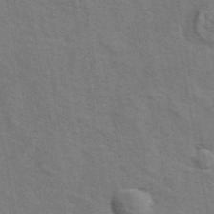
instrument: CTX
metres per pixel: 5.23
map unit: eAb
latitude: 43.1214
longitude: 107.5777
